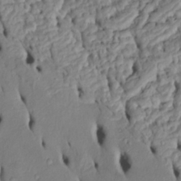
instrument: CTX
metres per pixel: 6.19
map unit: Htu
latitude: -5.3509
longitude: 152.9352
